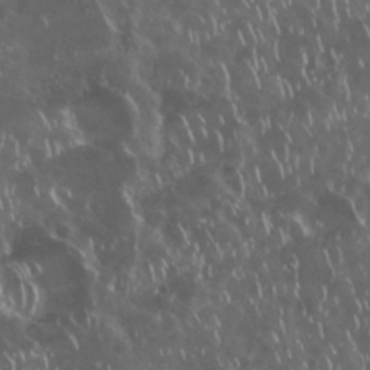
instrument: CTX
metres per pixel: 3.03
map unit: Nhu
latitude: 29.2348
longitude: -59.8961
